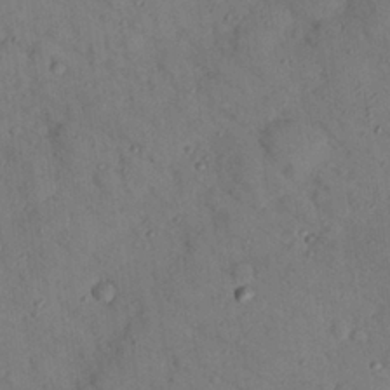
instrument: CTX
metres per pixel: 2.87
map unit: Nhu
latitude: 24.5923
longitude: -73.7450
